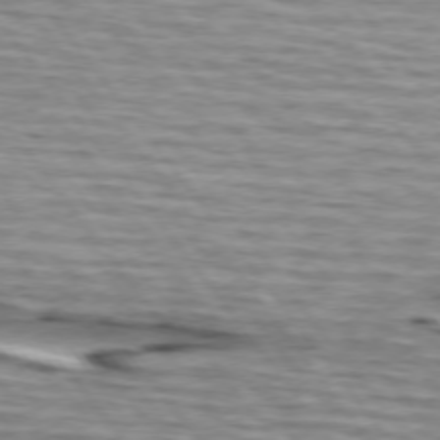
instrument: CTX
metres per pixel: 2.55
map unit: lApd
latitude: 74.6302
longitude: -72.5546
